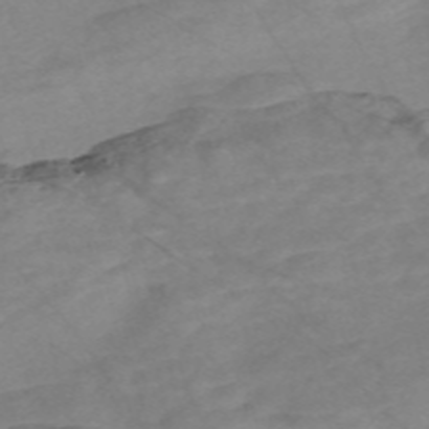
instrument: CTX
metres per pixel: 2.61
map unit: Nve
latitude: -57.9178
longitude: 61.1620
